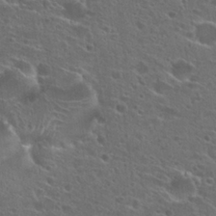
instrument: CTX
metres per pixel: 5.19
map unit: Hto
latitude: 26.3089
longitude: -45.2915
